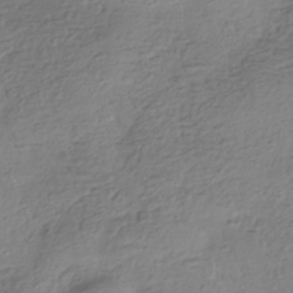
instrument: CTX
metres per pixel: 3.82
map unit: HNhu
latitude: -41.5588
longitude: 99.7666
